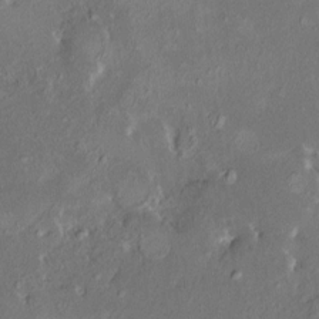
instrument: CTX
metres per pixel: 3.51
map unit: HNhu
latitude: 5.8205
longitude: 7.4454
